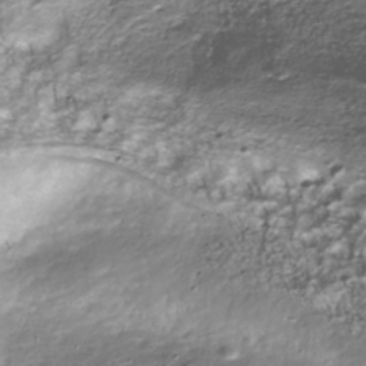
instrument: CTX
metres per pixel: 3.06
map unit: Nhu
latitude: -40.7274
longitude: -86.0255
